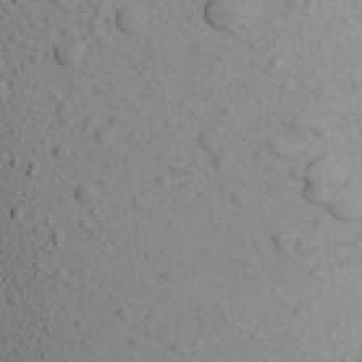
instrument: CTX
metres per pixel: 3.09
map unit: Aa
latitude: 22.0822
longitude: -139.6694
